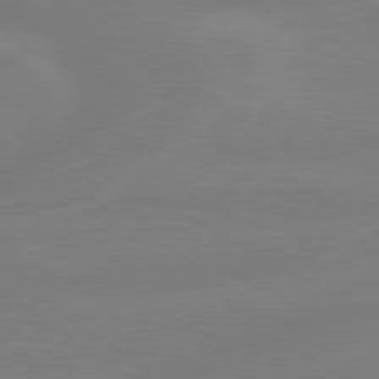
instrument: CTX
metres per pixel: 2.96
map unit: lApd
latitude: 79.0837
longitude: -149.9150
